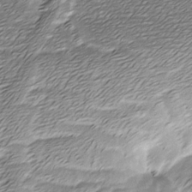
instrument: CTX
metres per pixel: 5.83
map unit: Ave
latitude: -7.9178
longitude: -123.2915
